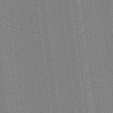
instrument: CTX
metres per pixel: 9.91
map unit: HNhu
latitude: 14.5735
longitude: 13.5021
